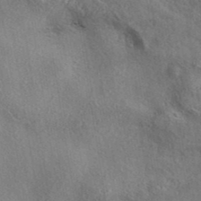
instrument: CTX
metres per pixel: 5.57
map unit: eAb
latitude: 39.6505
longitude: 112.4818
